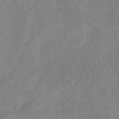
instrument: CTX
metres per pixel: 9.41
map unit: lHb
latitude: -35.2754
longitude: 72.7652
